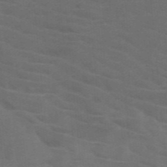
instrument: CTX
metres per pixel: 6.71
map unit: HNb
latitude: -46.0661
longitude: -46.0444
